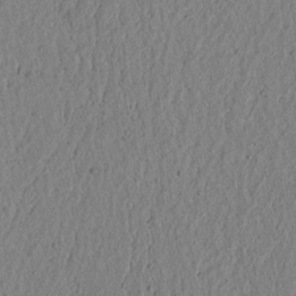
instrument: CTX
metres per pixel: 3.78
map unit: lAvf
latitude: 7.0458
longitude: 163.8044
